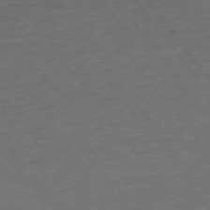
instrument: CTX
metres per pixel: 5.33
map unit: Ap
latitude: -75.1809
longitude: -67.3859
